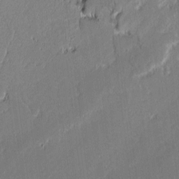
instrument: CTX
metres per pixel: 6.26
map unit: lAvf
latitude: -0.3307
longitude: -108.3467
